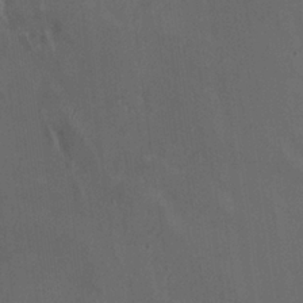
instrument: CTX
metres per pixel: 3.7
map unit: HNhu
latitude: 1.3481
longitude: -4.0633
